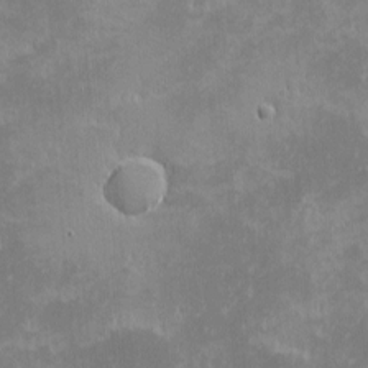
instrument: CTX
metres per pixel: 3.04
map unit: eHh
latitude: -1.7100
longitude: -85.2726
